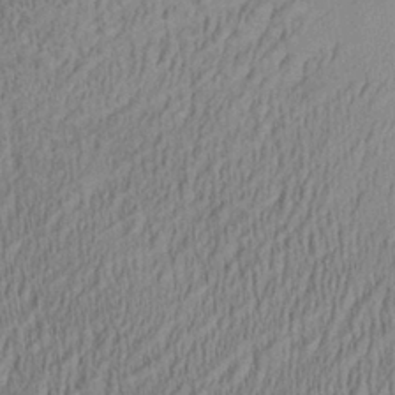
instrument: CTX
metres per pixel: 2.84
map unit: Aa
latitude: 28.6112
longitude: -137.8206
